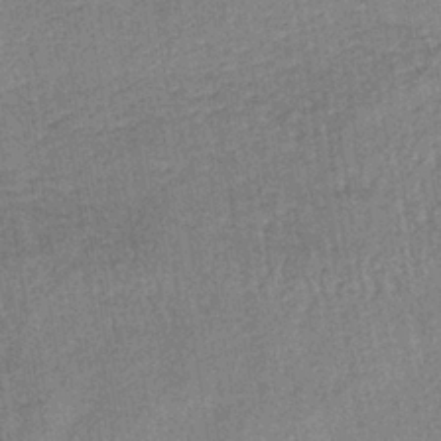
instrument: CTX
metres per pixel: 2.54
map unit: lHb
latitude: -35.6533
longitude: 68.5951
